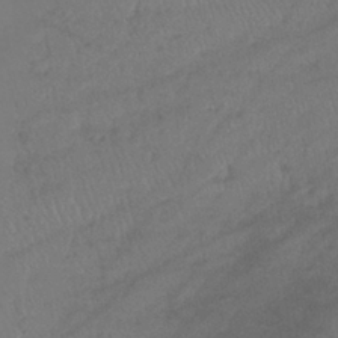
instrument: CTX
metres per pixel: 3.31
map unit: lHb
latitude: -38.9542
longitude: 68.4251
